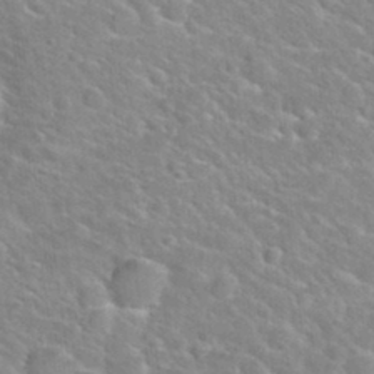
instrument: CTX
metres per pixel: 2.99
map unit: Nhu
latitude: 30.2145
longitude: -50.2333
